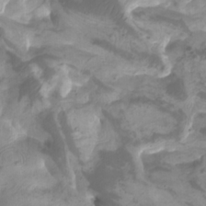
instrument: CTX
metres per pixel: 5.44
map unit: Htu
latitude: -6.3495
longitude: -76.0444
